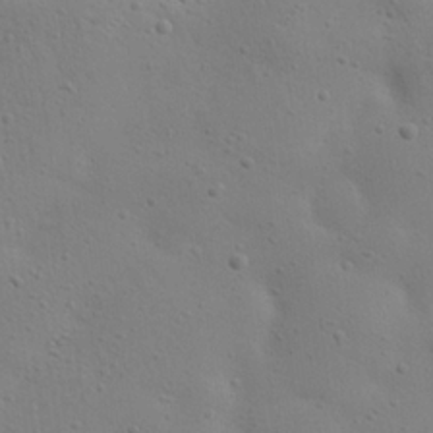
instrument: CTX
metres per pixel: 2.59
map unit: eHh
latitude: 24.4223
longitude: -69.5371
